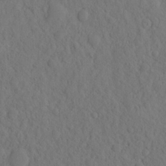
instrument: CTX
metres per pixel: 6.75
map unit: eHh
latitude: -2.2172
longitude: 18.2550
